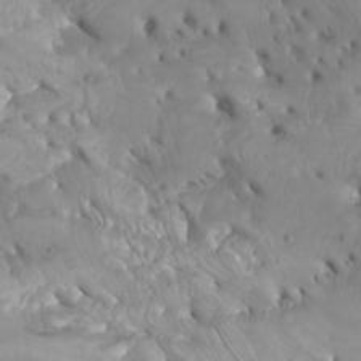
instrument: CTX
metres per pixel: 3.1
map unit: Htu
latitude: -6.1228
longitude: -77.0080
